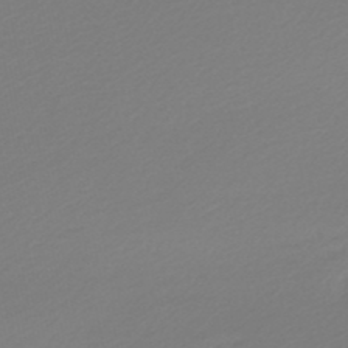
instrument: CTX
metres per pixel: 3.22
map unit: lHb
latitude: -47.7477
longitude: 66.6140
